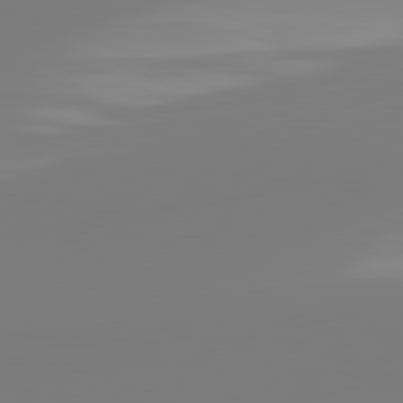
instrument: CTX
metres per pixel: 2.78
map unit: lApd
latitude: 81.8205
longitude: -159.7450
